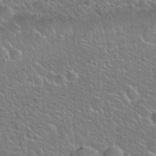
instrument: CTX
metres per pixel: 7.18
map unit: Hto
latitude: 24.8002
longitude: -50.1011
